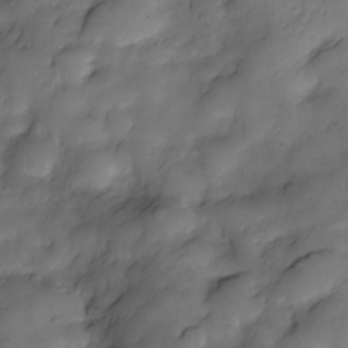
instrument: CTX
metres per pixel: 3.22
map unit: Nve
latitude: -27.4454
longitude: -148.5546
